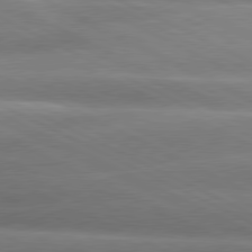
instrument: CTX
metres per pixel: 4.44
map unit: lApd
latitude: 80.4412
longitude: -136.8002
